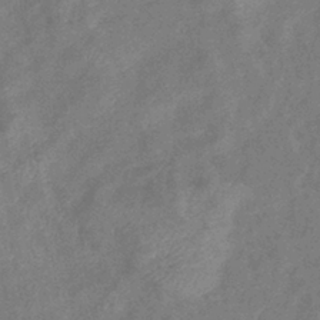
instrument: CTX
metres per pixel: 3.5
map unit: eHb
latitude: -38.1228
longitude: 77.0486
